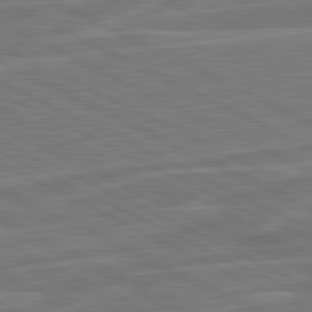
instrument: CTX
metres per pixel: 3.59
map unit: lApd
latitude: 81.2537
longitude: 121.1431
